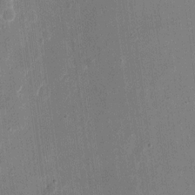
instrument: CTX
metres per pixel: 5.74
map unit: eHh
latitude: 10.4034
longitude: -70.1578
